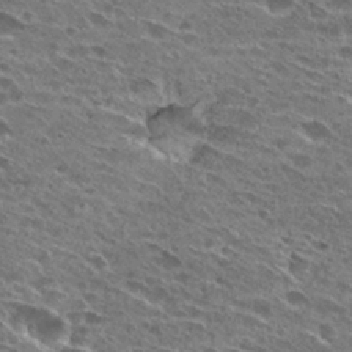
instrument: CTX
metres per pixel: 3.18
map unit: Hto
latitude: 27.3860
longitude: -43.7639
